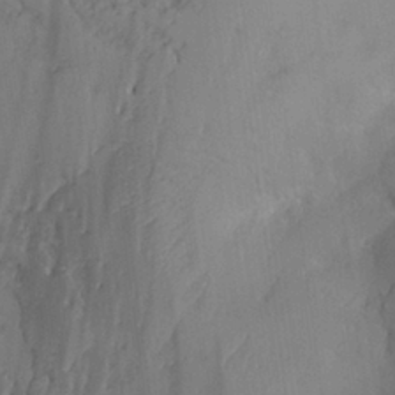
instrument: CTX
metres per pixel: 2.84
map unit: Aa
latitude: 26.3089
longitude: -130.8569
